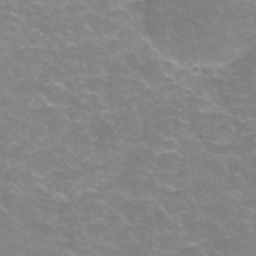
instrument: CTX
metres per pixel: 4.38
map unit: Hve
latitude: -30.2739
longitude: 95.4832
